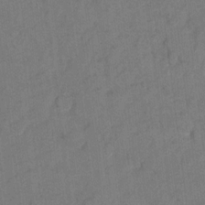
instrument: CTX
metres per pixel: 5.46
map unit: Hto
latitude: 8.6680
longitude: -35.8016
